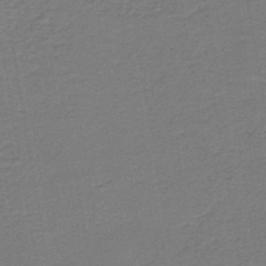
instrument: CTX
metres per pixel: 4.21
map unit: HNb
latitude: -43.1431
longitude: 49.7478
